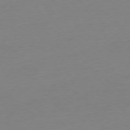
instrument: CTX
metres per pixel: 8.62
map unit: Ap
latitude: -78.1039
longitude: -99.6693
